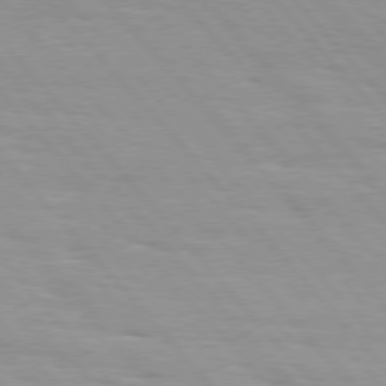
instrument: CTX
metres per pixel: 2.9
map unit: Hpe
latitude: 76.2711
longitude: -153.9150
